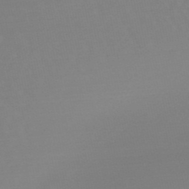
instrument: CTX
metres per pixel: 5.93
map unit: lHb
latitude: -48.5385
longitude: 66.8408
